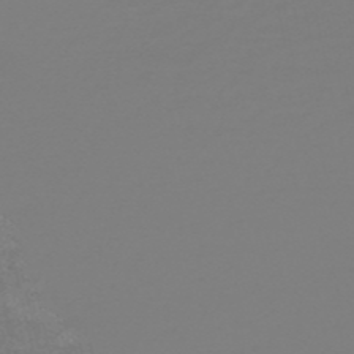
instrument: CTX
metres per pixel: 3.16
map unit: HNb
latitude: -52.8974
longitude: -38.5924
